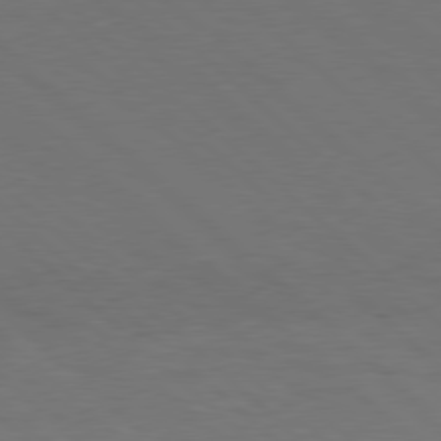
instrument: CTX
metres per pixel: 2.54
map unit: Hpe
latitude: 78.1956
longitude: -149.9717
